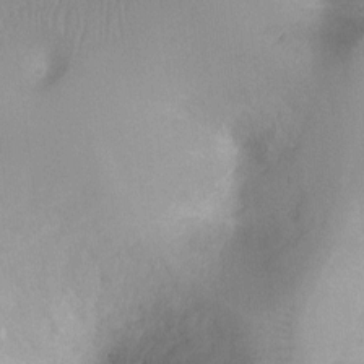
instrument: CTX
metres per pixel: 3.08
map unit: Ht
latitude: -10.4062
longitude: -28.1389
